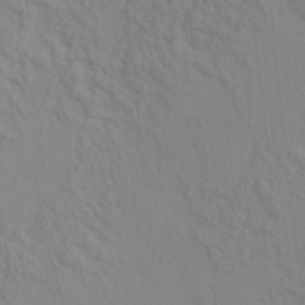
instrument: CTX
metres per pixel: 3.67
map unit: HNhu
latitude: 6.9892
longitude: 13.2376
